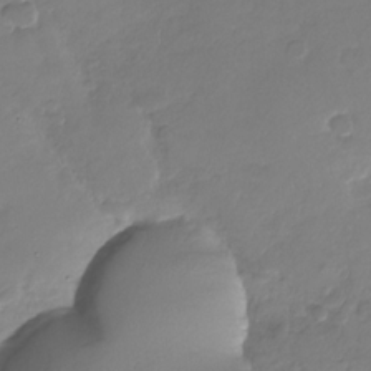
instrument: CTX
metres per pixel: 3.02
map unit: Nhu
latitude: -29.5021
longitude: -61.7260
